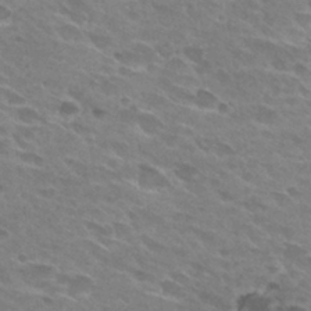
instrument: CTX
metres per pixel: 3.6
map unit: Hto
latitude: 28.8758
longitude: -42.6680
